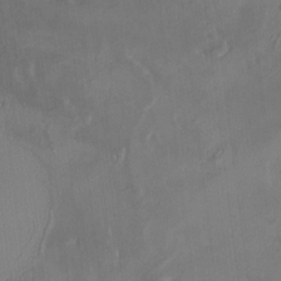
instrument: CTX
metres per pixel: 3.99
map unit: HNhu
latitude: 5.1592
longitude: 13.0487
